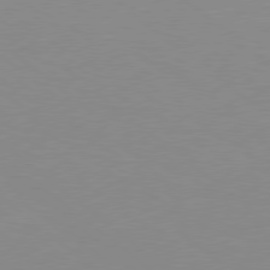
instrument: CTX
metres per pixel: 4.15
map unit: Hpe
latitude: 78.2523
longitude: -124.3089
